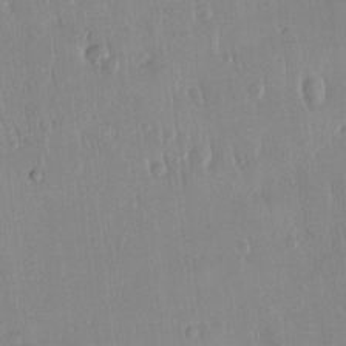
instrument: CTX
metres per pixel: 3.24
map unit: Htu
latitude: -5.0864
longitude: 173.7477
